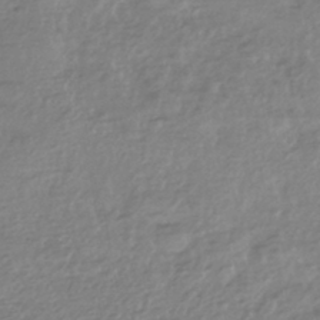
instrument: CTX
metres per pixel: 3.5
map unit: HNhu
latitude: -44.0472
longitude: 97.3888
